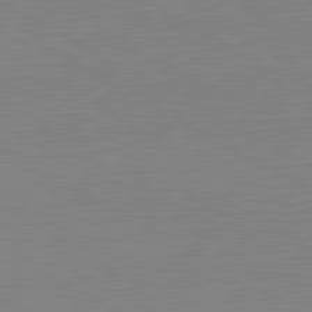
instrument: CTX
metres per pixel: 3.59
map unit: lApd
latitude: 80.9136
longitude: 151.7100
